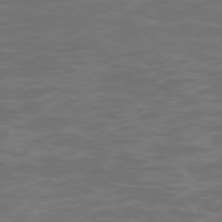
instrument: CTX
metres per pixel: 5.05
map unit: Ap
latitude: -75.8045
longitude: -83.8205
